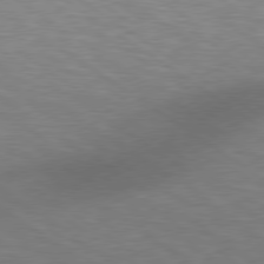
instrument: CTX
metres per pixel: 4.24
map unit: Hpe
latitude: 78.1578
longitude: 179.8989
